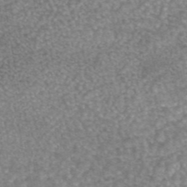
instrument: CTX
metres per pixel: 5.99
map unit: eAb
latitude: 44.8947
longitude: 105.0486
